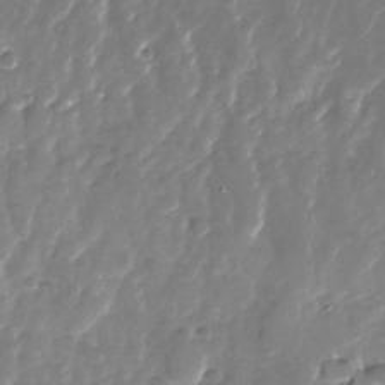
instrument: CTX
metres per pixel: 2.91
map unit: Nhu
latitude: -27.4643
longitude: -61.1025
